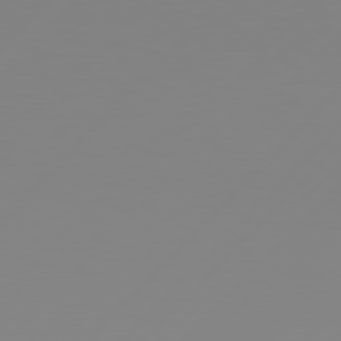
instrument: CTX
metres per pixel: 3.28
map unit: Hpe
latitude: 77.7449
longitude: -139.3671
